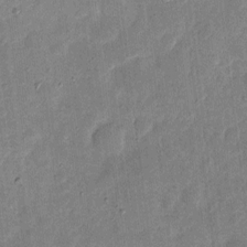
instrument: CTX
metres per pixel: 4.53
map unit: eHh
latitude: 5.0836
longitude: -71.0269
